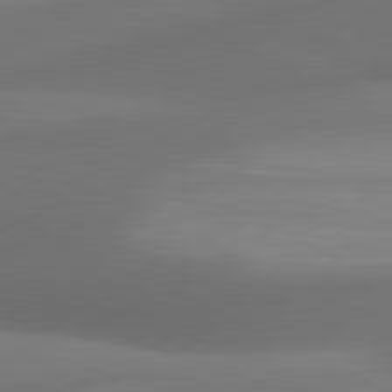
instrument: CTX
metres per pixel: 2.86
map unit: lApd
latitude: 81.2537
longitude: 132.0472
